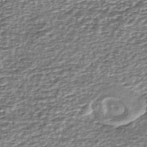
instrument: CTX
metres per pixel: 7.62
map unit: eHh
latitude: -43.4454
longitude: 121.9556
